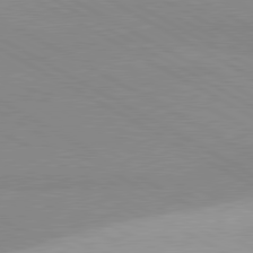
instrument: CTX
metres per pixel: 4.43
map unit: lApd
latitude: 80.4601
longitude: -179.7639
